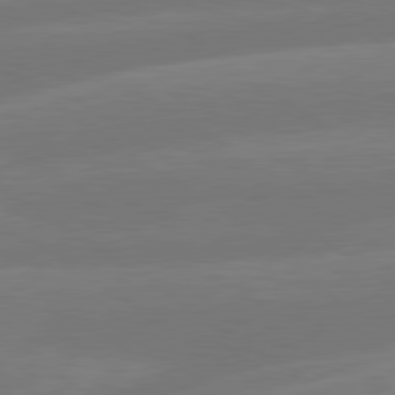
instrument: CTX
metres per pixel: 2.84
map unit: lApd
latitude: 79.8961
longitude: -149.1214
